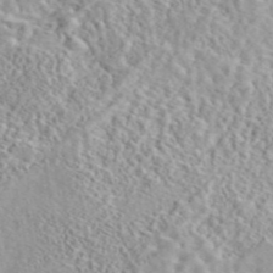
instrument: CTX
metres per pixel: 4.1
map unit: eAb
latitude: 44.2522
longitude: 114.9353
